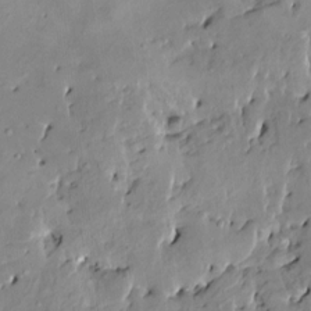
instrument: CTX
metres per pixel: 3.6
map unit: HNhu
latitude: 5.3293
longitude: 3.1242
